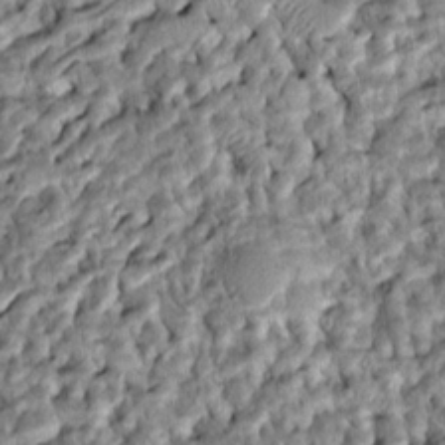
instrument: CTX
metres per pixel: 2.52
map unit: Htu
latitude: -8.3117
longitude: 145.6533
